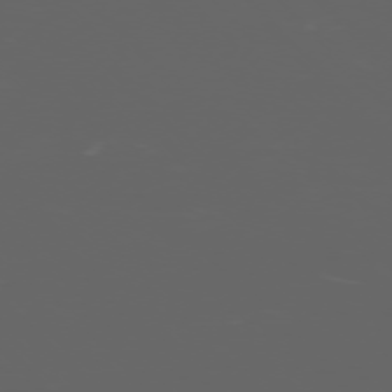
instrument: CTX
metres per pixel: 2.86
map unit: Ap
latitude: -76.1795
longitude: -75.3860
